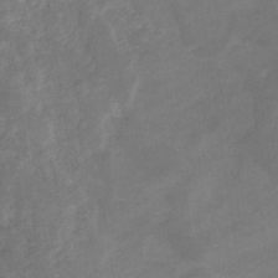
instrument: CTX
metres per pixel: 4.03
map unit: eHb
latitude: -33.3132
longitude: 72.4251
